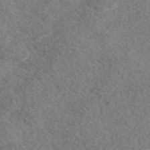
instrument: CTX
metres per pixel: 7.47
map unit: eAb
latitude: 48.7057
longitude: 111.8233
